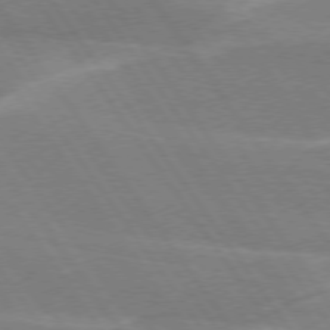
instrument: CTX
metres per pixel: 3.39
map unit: lApd
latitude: 74.8380
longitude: -66.7813
